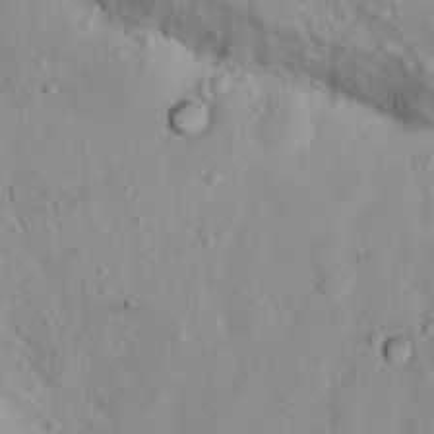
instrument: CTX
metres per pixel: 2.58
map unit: Nhu
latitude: 10.9514
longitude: -26.3278
